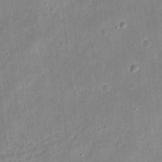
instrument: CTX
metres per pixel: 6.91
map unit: eHh
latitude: 9.0270
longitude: -72.2334
